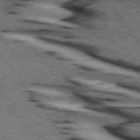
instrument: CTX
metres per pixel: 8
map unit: lApd
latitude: 74.3656
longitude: -74.0444
